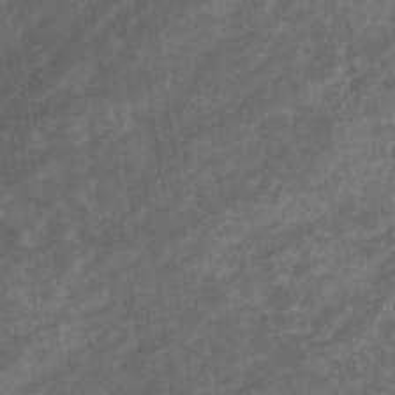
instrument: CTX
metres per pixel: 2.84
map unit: eHb
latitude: -32.8408
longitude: 71.5210
